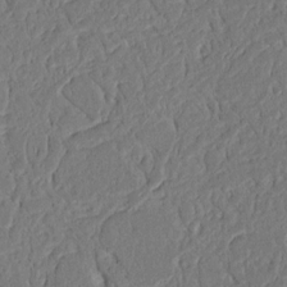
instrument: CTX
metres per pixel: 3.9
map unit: Nhu
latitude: 15.7261
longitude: -74.6491
